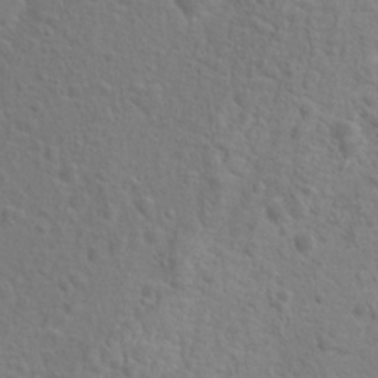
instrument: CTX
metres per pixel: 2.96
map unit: Hto
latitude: 17.7261
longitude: -41.8772
